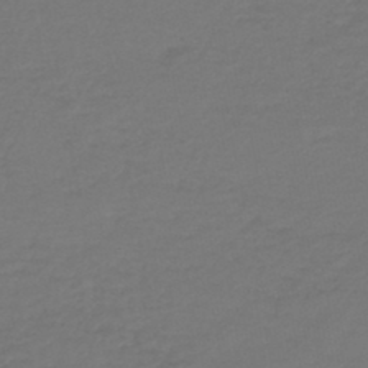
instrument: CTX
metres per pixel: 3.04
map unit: lHb
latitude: -45.4643
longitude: 68.5573
